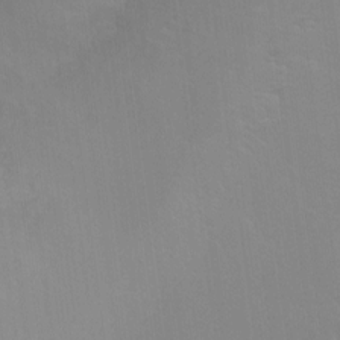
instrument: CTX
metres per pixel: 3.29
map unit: Ht
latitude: -14.5007
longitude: -42.1956
